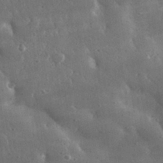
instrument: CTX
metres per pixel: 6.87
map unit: lHvf
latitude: 31.4805
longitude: -88.8569
